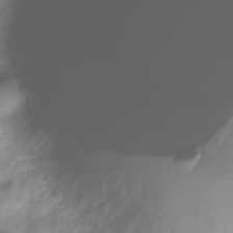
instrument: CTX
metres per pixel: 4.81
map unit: Hve
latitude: -30.2361
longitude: 91.1431
